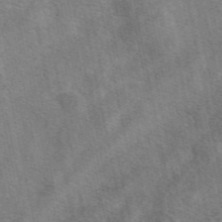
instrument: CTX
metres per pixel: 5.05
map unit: eAb
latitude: 49.7072
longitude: 119.7478
